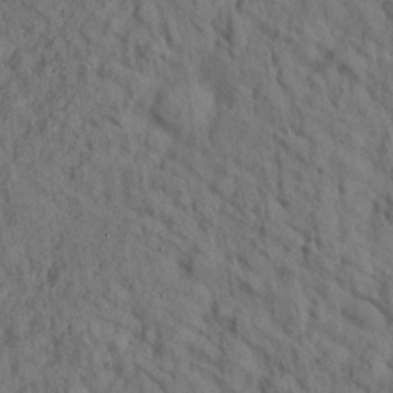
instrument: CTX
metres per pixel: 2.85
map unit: lHvf
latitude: 15.1215
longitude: 178.4251
